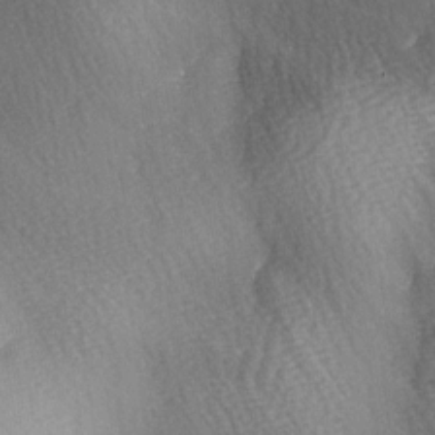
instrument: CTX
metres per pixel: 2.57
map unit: Ave
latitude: -5.5399
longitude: -120.5924
